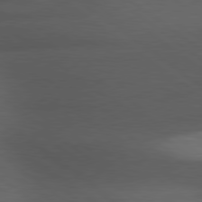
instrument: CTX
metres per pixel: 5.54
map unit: lApd
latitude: 79.7450
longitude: -128.8002
